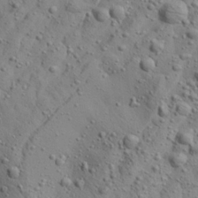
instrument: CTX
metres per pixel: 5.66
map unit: Aa
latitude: 23.5371
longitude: -143.7828
